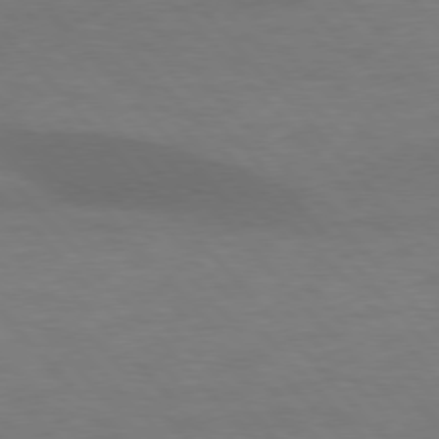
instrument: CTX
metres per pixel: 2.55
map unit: lApd
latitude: 76.5168
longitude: -58.9514
